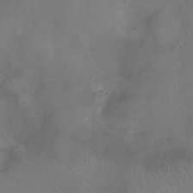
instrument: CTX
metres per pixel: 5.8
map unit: Ht
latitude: -7.7477
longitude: -18.9136
